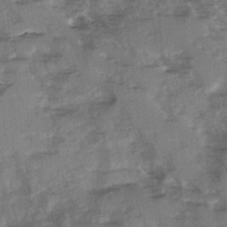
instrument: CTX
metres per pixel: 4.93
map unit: Ave
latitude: 0.8947
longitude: -110.3467
